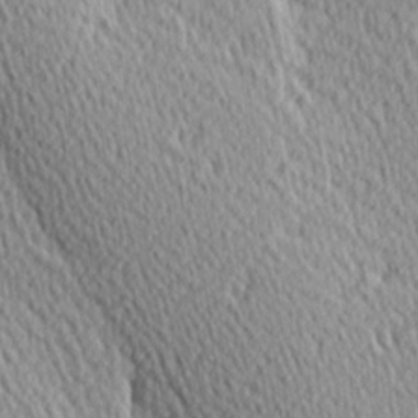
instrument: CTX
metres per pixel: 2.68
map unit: Hve
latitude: 1.4804
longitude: -124.4412
